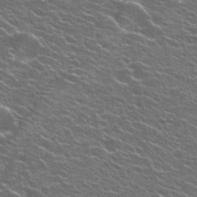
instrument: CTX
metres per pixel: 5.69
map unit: Hto
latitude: 25.1781
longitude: -30.0444
